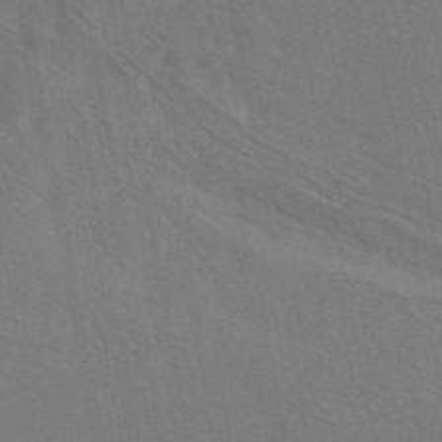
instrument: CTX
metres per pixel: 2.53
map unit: eAb
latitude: 46.3845
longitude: 112.5952
